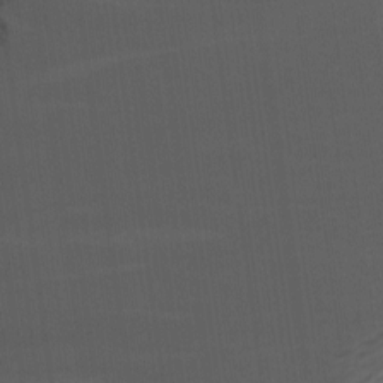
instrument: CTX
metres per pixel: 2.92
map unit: Nhu
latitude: -8.1417
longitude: -67.6693
